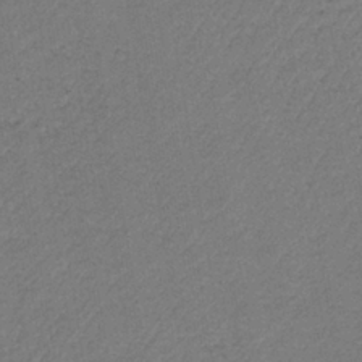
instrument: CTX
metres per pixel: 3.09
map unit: HNb
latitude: -34.0661
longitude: 62.3495
